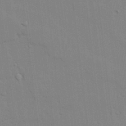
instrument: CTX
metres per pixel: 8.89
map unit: lAvf
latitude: 24.7813
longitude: -111.8206
